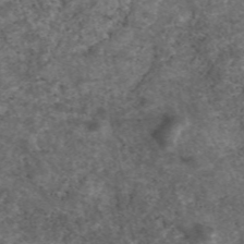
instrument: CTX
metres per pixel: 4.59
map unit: eAb
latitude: 46.8191
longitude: 118.0661
